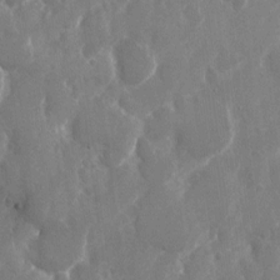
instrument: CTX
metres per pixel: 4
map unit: Nhu
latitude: -22.4251
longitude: -73.0459
